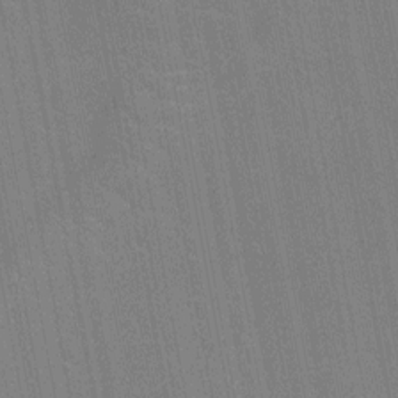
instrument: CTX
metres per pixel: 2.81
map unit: Nhu
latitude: -11.7667
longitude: -21.9528
